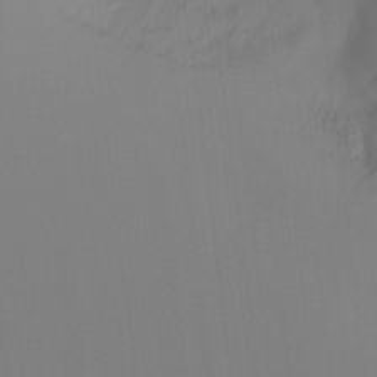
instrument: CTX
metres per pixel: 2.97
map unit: Ht
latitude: -14.8786
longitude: -51.4804
